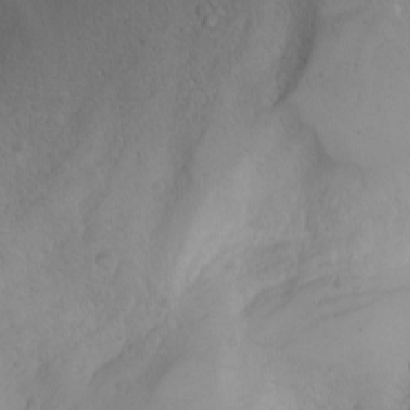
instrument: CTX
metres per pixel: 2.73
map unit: Nhu
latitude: -3.0108
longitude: -73.9717
